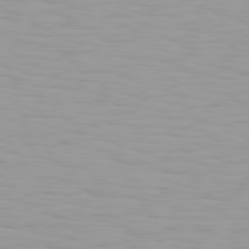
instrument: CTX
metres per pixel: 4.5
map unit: Hpe
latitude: 77.1970
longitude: -140.3467
